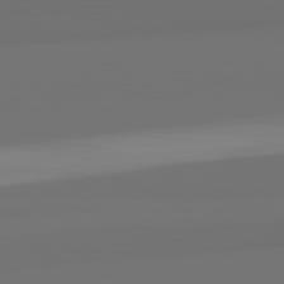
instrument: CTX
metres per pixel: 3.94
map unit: lApd
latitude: 82.6112
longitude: 166.1606
